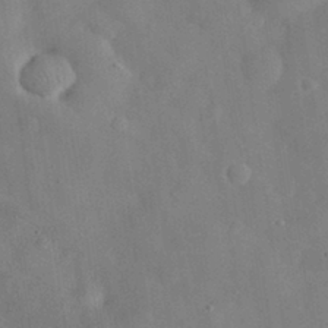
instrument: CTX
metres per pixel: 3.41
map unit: eHh
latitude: 30.0633
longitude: -72.3657
